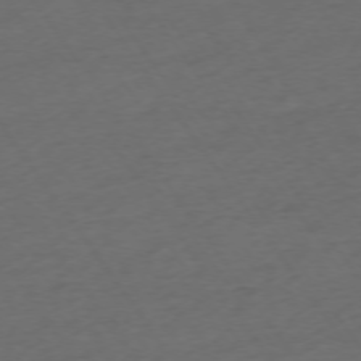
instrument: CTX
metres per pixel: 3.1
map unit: Ap
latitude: -74.5763
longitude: -71.9717
